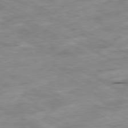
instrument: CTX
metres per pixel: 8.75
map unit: Ap
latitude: -80.2929
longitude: -73.6316
